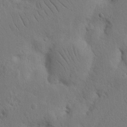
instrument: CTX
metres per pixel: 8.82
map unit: Nhu
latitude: 15.9339
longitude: -75.2159
